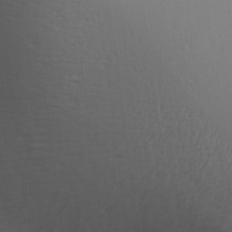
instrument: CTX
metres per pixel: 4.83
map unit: Aa
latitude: 27.7639
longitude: -138.6301
